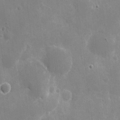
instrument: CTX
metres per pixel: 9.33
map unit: eHh
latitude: 9.7828
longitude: -70.4412
